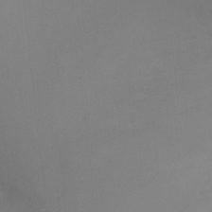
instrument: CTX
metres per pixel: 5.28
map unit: Ht
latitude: -5.3131
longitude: -26.0822
